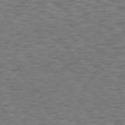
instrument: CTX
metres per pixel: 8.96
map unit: Hpe
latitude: 75.3482
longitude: -135.5182
